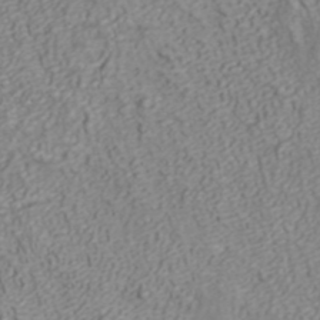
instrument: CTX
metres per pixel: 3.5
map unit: ANa
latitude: 40.8380
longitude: 23.7100
